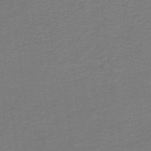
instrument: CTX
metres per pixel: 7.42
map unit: HNb
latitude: -43.4076
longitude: 52.5384
